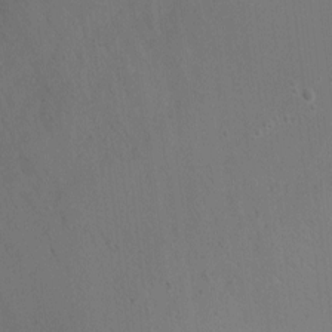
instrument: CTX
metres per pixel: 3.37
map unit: Ht
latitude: -7.8422
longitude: -24.4034
